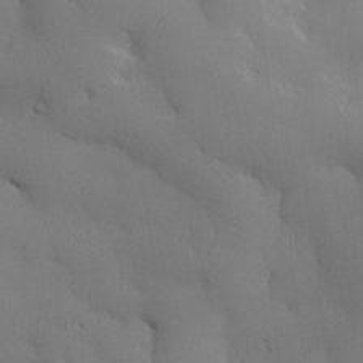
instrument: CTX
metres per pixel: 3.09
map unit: lHvf
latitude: 21.8584
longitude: 145.8422
